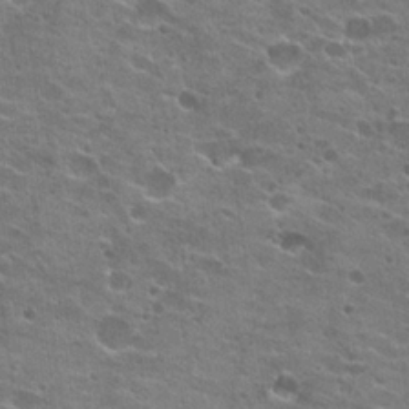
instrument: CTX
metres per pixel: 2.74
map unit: Hto
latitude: 22.0633
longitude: -42.5168
